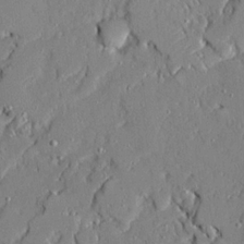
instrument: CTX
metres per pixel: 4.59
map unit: Ave
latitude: 21.4805
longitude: -128.2711
